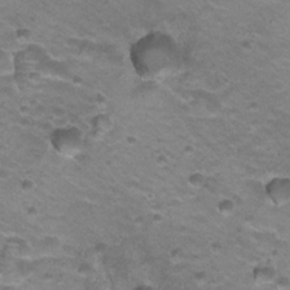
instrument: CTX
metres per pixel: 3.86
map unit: Hto
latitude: 21.9150
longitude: -32.3278
